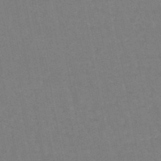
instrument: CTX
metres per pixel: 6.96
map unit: eHb
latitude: -46.7841
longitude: 78.7841
